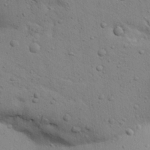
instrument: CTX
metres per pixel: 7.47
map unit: Aa
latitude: 27.4993
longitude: -130.1578
